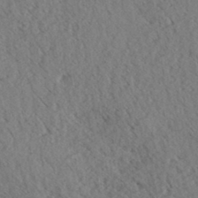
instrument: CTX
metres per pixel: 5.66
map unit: eHh
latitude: 35.2914
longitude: -139.9528
